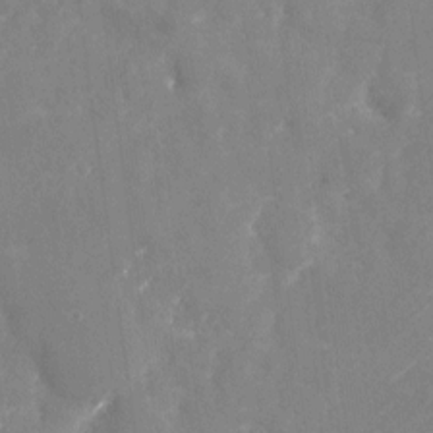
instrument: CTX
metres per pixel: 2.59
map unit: Nhu
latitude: -22.0283
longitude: -72.5735
